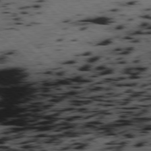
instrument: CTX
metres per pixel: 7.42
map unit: Hpe
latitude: -78.1416
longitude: -19.6127
